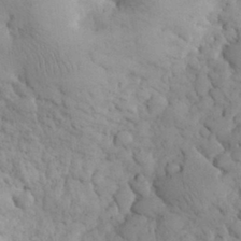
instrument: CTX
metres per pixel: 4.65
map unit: eHh
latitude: 31.4238
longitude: -68.1011
